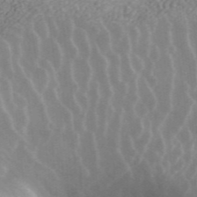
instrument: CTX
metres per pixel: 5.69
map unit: ANa
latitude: 43.5182
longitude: 26.0094
